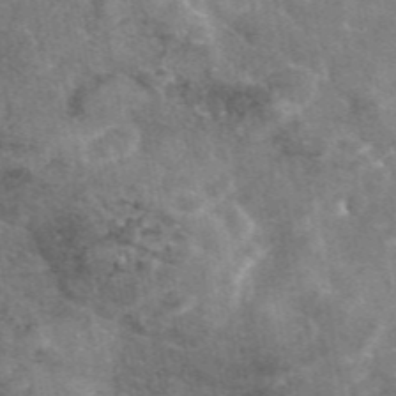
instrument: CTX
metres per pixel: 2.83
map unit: eAb
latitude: 45.7072
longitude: 123.5777
